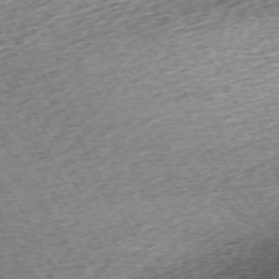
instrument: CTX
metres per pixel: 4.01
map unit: Hpe
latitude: -70.4629
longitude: 13.4455
